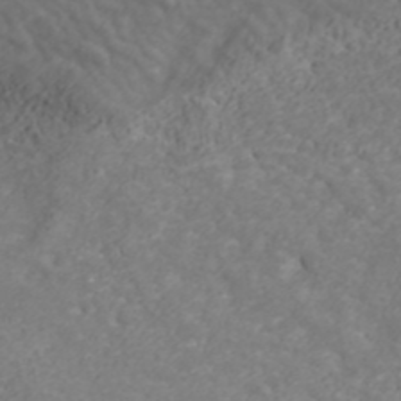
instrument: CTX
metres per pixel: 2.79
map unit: ANa
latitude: 42.1011
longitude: 28.9164
